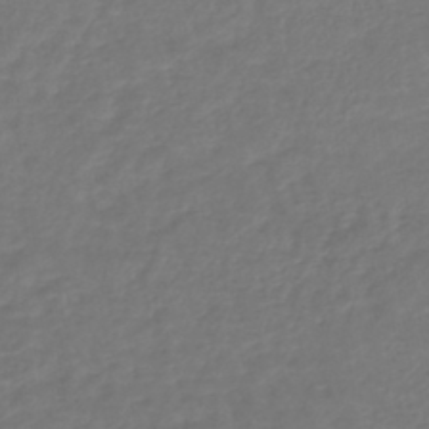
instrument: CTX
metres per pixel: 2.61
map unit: lHb
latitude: -42.7463
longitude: 68.5762
